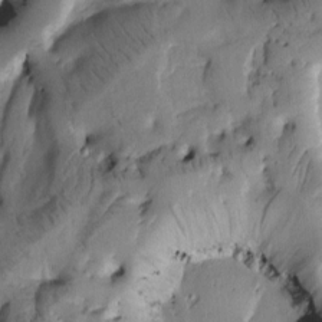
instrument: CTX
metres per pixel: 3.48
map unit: Htu
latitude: -3.4076
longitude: 169.6155
